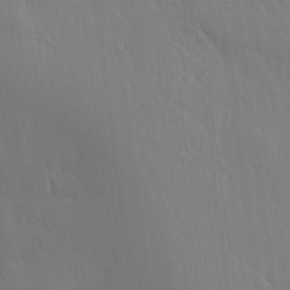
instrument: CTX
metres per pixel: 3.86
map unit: lHvf
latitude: 18.5545
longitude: -117.0647
